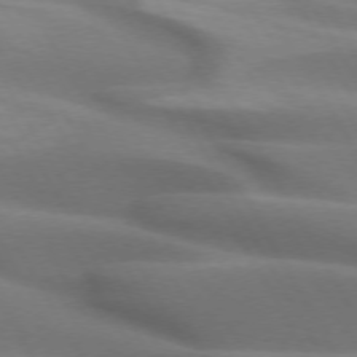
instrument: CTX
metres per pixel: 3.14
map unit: lApd
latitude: 72.7058
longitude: -51.2726
